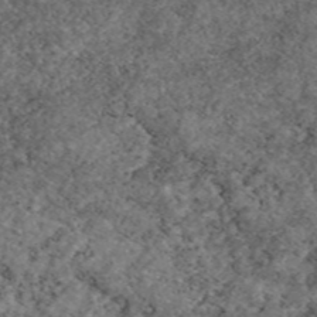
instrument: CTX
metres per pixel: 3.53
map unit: eAb
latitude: 46.9703
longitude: 113.8423
